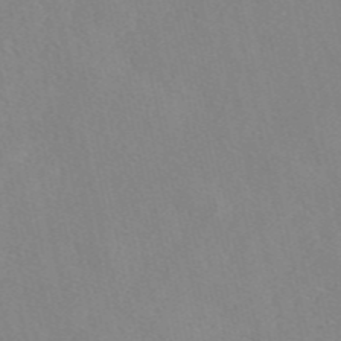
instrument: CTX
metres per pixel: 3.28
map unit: eAb
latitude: 46.8380
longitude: 112.8975
